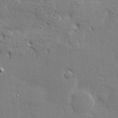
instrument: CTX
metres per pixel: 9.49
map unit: eHh
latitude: 2.0255
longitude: -78.0255
